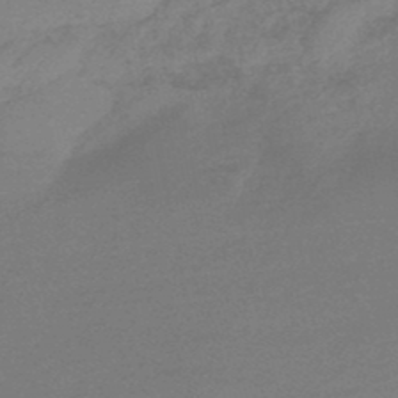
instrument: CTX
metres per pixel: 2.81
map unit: HNb
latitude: -47.8044
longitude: 60.1417
